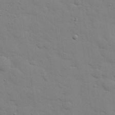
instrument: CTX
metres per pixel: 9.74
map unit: eHh
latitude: 28.1011
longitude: -75.1025
